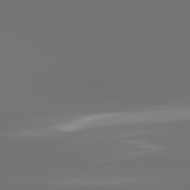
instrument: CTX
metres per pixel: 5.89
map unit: lApd
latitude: 81.9528
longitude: -166.2333
